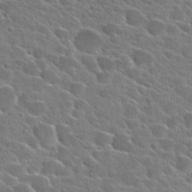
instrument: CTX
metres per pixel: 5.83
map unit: Hto
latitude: 25.8961
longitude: -42.5924
